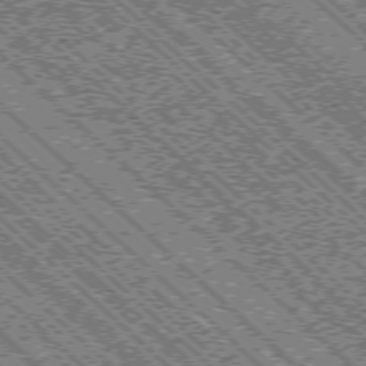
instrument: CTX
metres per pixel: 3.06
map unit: Ap
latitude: -76.1795
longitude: -96.4034
